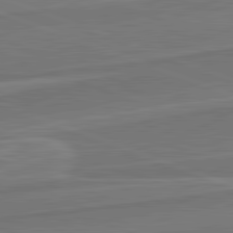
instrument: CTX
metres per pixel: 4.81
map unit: lApd
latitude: 82.3089
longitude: 140.2550
